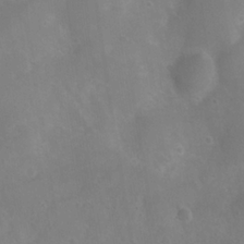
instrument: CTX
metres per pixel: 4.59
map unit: Nhu
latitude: 8.1767
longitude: -21.4049
